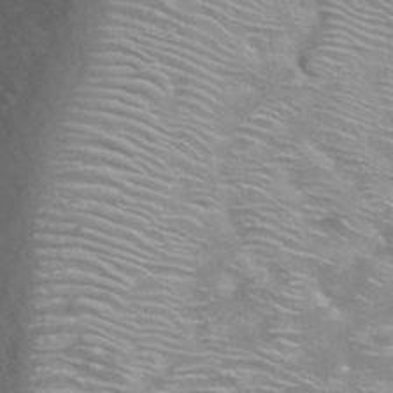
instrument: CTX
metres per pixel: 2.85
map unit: Nhu
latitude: 29.1592
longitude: -49.2537
